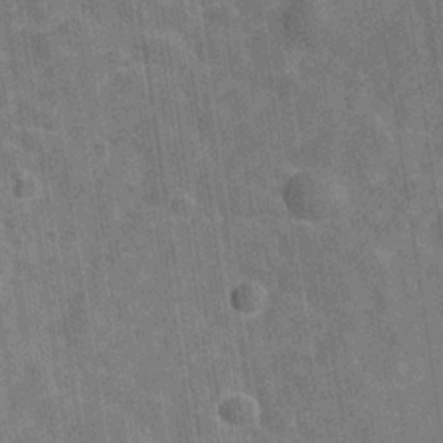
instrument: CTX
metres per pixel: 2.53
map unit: Hve
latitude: -29.2565
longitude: 92.1984
